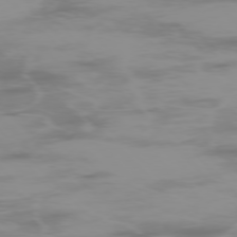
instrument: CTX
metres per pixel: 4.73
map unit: Ap
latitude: -76.4629
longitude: -75.2159
